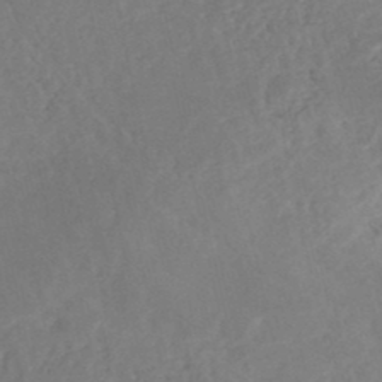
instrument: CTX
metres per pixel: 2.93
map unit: Nhe
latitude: -48.6141
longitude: -171.9150
